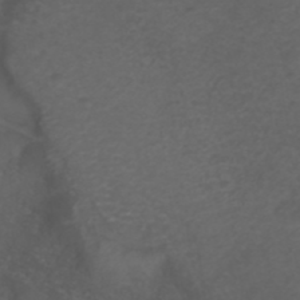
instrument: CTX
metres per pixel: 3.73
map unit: ANa
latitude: 39.1592
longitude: 23.6155
